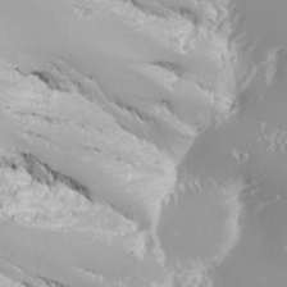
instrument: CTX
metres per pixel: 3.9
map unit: Nhu
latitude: -8.2928
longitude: -91.2348
